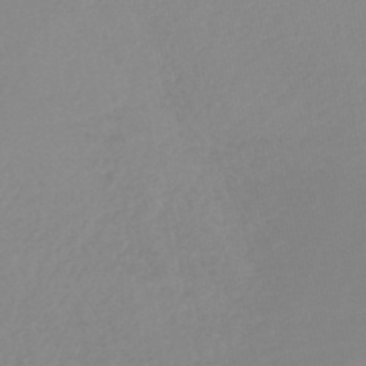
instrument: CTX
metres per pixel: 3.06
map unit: lHb
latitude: -45.1809
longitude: 65.0109
